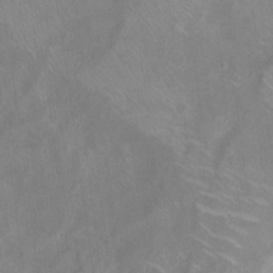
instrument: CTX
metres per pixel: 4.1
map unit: Ht
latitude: 5.3859
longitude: -37.1214
